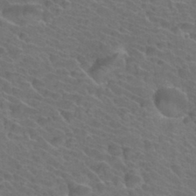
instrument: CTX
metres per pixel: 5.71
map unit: Hto
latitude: 34.5734
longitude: -39.5749
